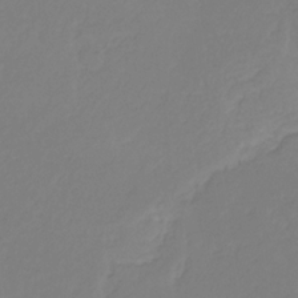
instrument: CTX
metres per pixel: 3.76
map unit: eHb
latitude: -30.4440
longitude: 63.2942
